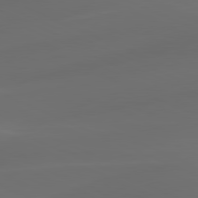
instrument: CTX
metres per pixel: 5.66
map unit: lApd
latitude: 80.7246
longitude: -83.2348
